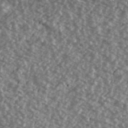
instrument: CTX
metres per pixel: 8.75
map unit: Ave
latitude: 39.8016
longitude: -111.6316
